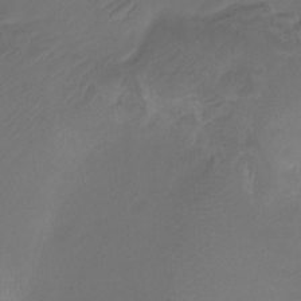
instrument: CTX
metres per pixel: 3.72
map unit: Htu
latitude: -13.2754
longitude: -69.9150
